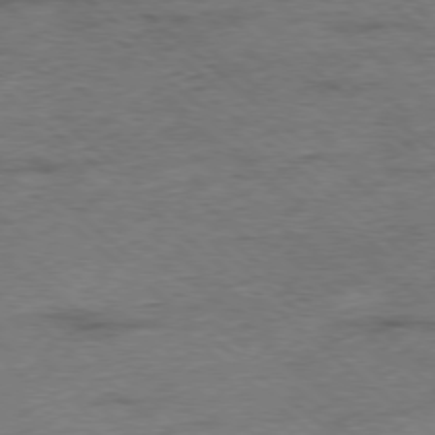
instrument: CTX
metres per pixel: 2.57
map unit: Ap
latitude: -78.4251
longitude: -50.3467
